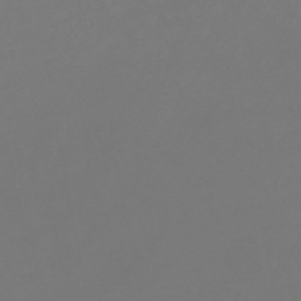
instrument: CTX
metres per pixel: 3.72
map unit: lHb
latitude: -46.3684
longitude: 74.7464
